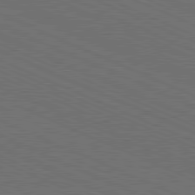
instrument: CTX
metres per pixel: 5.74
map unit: Hpe
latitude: -81.9178
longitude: 19.1998
